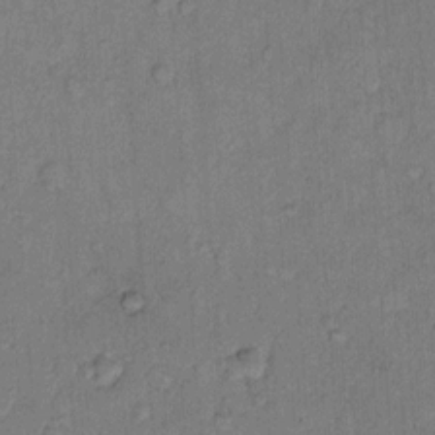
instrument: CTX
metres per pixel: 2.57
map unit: Hto
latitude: 8.9892
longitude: -61.6127
